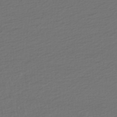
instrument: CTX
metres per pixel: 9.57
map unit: HNhu
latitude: -45.6344
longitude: 101.2187
